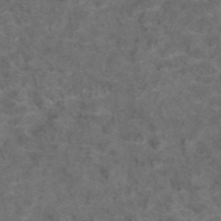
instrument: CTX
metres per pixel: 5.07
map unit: eAb
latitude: 47.5938
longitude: 110.0661
